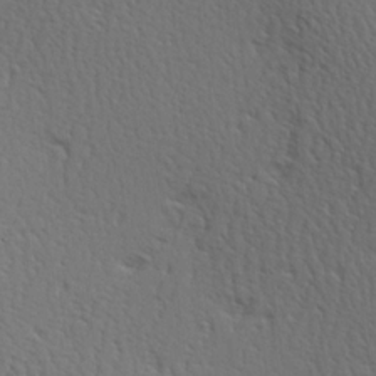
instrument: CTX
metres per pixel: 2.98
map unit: Hve
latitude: 2.8758
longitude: -123.1592
